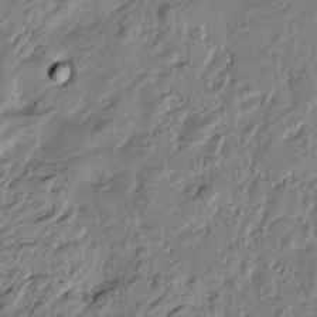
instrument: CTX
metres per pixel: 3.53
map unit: Htu
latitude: -1.9556
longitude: -179.0270
